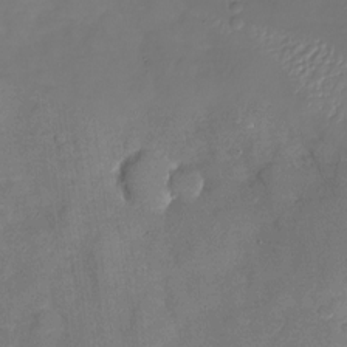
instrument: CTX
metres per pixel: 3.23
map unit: Nhu
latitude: -26.8785
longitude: -57.7071
